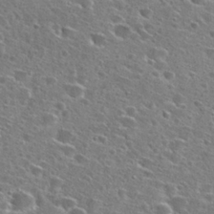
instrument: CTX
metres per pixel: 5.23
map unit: Hto
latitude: 26.8002
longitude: -47.1592
